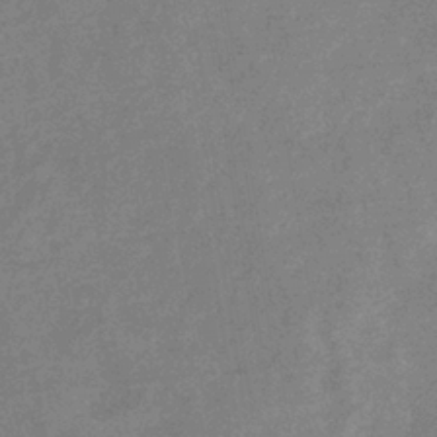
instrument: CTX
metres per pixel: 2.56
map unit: eHb
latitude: -37.5777
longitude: 77.1998
